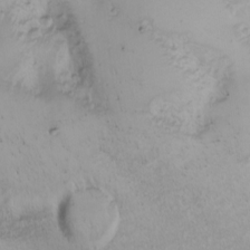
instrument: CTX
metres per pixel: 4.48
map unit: Nhu
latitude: -4.9919
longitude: -86.4601
